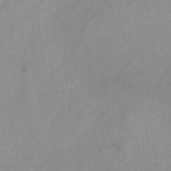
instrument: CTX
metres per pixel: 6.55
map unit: HNb
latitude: -31.3320
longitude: 63.1053
